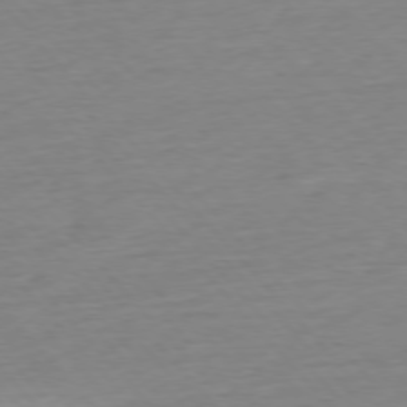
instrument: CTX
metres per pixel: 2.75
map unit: Hpe
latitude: -76.6896
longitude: -14.8758
